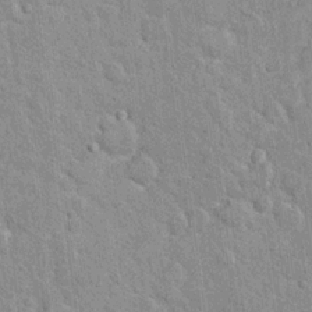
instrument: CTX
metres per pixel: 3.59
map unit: Hto
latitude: 14.3090
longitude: -34.1200
